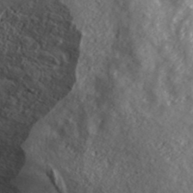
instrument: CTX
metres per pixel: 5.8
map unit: ANa
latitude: 40.9514
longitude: 14.8597
